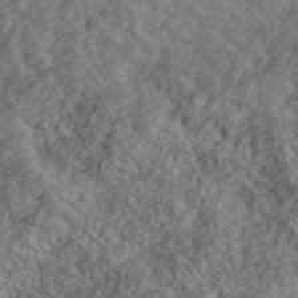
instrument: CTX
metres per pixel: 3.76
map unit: lHvf
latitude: 39.7072
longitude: -87.9528
